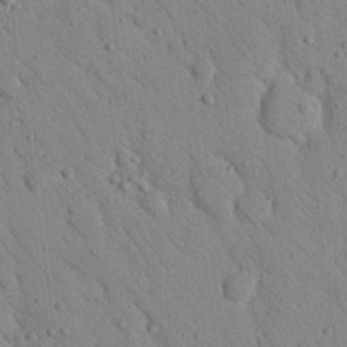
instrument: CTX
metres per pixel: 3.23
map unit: Nhu
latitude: 23.0458
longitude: -76.2333
